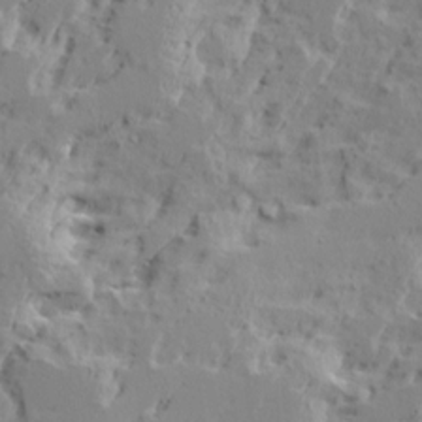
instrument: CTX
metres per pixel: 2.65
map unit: Ave
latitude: 15.7828
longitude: -137.7639
